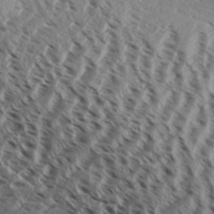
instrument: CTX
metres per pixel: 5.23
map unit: Aa
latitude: 33.0081
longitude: -138.3656
